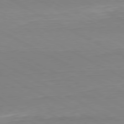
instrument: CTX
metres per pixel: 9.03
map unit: Hpe
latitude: -80.7841
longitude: 21.6910
